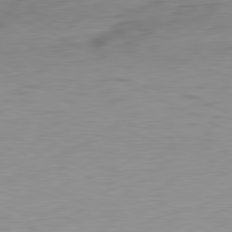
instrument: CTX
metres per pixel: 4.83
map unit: Ap
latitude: -81.4266
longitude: -62.5168
